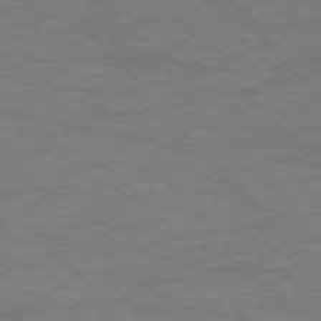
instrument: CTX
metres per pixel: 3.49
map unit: Ap
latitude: -76.6330
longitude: -70.1956
